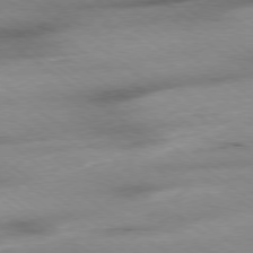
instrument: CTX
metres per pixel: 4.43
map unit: Ap
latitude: -78.8408
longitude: -91.4049
